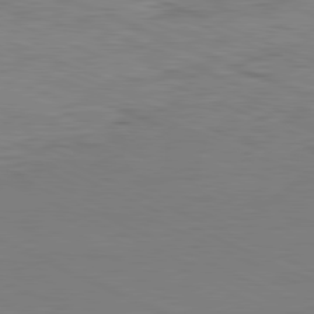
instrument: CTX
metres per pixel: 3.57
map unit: Ap
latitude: -82.1417
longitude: -71.3481
